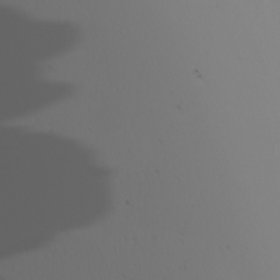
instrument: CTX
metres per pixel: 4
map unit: Nhu
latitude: -6.3873
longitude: -93.4048
